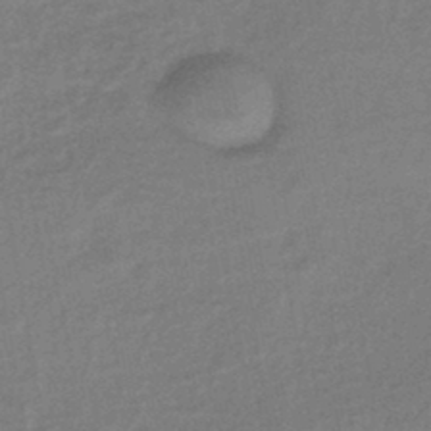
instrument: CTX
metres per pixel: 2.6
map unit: eHb
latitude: -42.9730
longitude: 83.2187
